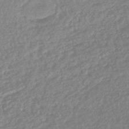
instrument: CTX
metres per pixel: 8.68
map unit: lHb
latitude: -42.1983
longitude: 73.2943
